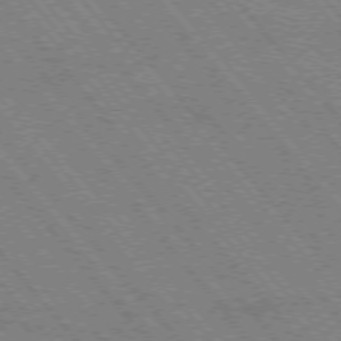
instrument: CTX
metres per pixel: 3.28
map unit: Hpe
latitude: -75.8990
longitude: -13.2726
